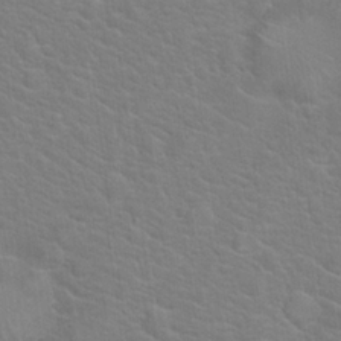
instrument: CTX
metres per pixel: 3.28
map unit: Hto
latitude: 19.8583
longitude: -44.2900
